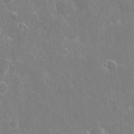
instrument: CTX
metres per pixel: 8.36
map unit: eHh
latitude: 8.3656
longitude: -70.2900
